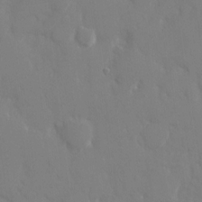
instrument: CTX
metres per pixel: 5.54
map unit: eHh
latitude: 14.4979
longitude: -71.2537
